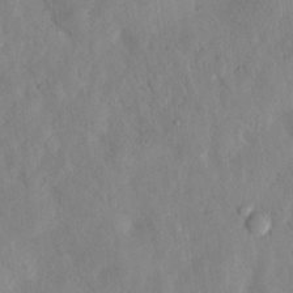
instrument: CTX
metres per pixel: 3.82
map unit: Hto
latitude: 6.9892
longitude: -60.0255
